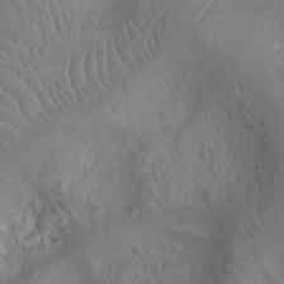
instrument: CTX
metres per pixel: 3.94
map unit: Nhu
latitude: -10.3873
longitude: -21.4427
